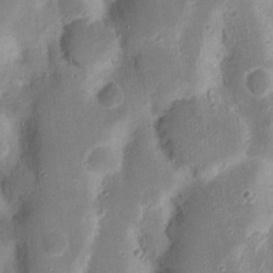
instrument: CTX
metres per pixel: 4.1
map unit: Nhu
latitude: 17.8394
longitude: -74.1011
